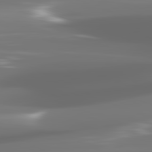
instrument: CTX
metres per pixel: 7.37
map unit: lApd
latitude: 82.1011
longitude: -145.7072
